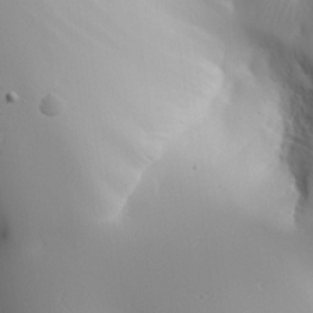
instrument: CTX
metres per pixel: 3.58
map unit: Aa
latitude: 25.2348
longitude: -127.1592
